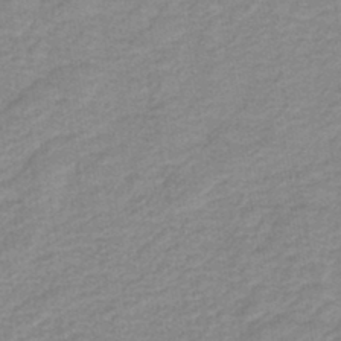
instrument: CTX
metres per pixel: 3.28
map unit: HNb
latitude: -44.1606
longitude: 51.6533
